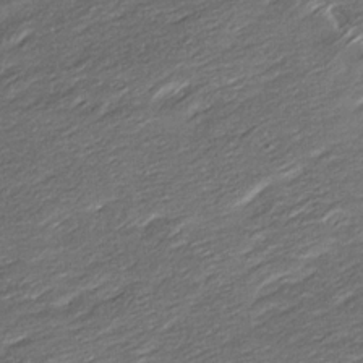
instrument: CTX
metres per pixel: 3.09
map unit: Ave
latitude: 16.5168
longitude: -136.5168
